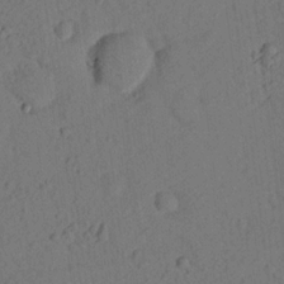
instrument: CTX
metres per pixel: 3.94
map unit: lHvf
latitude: 14.4412
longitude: 178.2739
